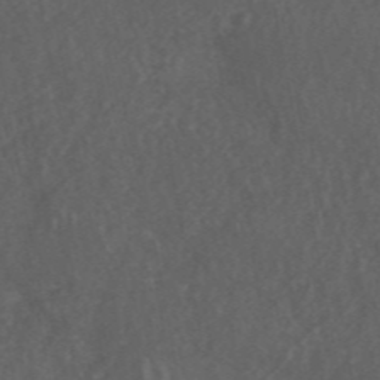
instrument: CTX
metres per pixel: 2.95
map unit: ANa
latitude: 46.1767
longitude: 26.9919
